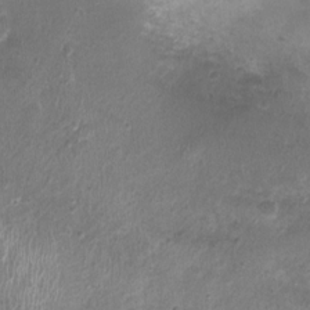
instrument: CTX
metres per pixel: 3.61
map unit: Nhu
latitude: 1.4048
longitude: -15.5749
